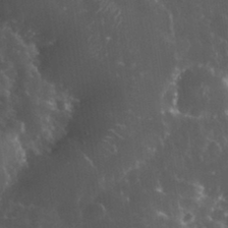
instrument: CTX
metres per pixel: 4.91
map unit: eHh
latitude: 34.0255
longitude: -61.9717
